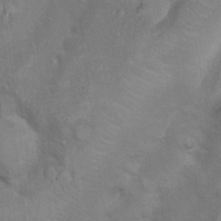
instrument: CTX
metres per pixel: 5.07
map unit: Nhu
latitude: 4.8758
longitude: -24.4978
